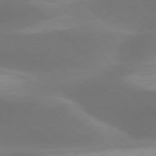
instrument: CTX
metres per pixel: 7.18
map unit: lApd
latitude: 77.9717
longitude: -50.4223
